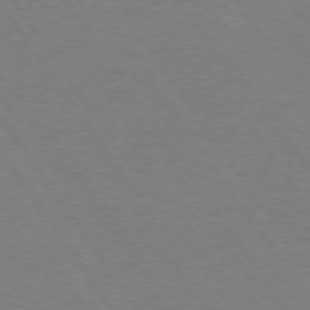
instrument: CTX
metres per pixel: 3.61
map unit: Hpe
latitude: 74.5735
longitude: -140.4978
